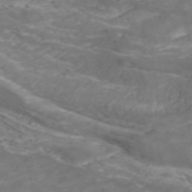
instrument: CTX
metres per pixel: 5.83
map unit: ANa
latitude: 42.4412
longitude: 33.2187
